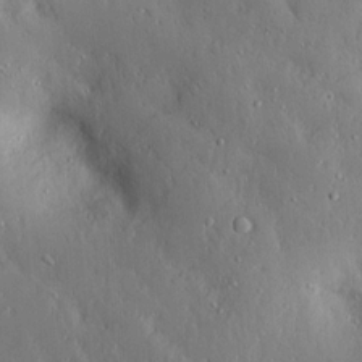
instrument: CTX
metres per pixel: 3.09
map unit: lAvf
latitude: 7.7261
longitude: 169.0486
